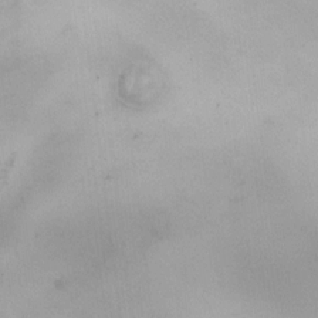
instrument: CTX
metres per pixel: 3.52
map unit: HNhu
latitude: 7.4615
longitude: -0.4412
